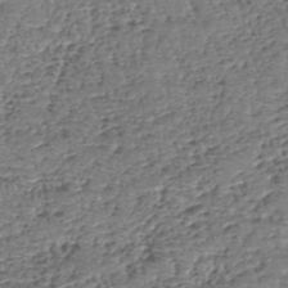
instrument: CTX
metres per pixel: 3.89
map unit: eHh
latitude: -40.0472
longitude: -29.1025
